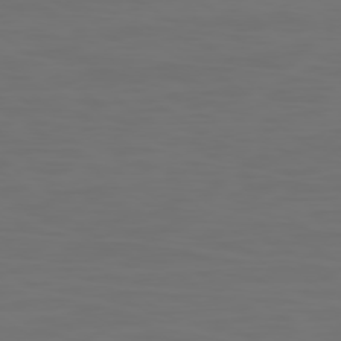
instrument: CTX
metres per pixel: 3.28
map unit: Ap
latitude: -78.7463
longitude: -79.3482
